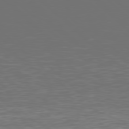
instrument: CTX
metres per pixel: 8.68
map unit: Hpe
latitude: 77.8016
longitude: -168.6491
